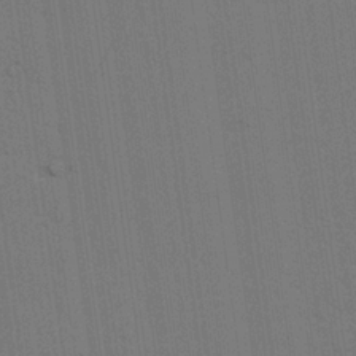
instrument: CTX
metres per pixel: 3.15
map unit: lAvf
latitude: 25.8016
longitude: -111.5371
